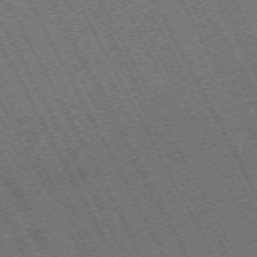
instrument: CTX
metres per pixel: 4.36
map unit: Hpe
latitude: -71.6911
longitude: 10.8786
